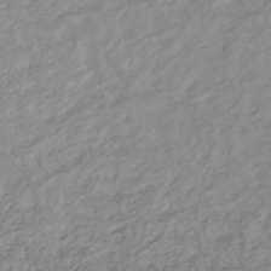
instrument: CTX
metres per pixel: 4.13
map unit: HNhu
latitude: -44.2928
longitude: 95.4265
